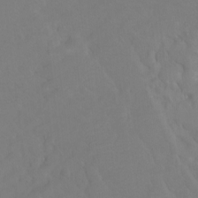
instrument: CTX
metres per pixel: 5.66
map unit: Htu
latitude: -7.4454
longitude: -47.8584
